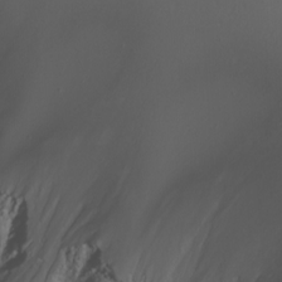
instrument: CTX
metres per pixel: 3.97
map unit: Nhu
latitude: -7.0864
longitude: -75.1214
